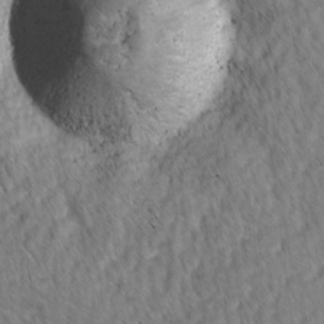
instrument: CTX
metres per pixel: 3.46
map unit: lAvf
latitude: -9.8800
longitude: -120.2712
